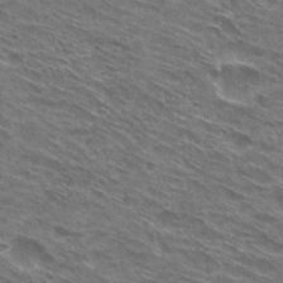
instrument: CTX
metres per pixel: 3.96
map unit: Hto
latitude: 30.2334
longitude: -44.7435
